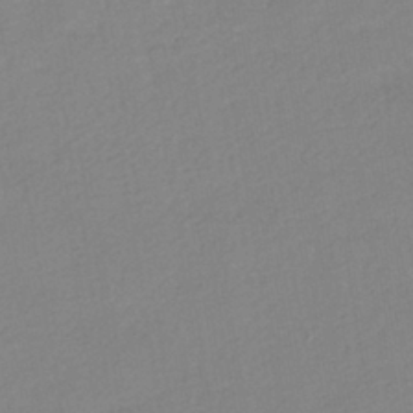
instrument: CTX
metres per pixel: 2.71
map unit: HNhu
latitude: -40.5951
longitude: 95.0108
